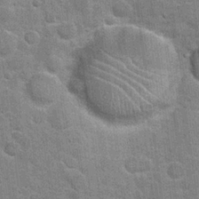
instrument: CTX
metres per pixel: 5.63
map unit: Hto
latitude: 20.9703
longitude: -48.0633
